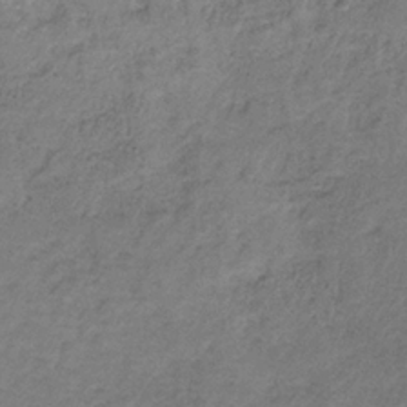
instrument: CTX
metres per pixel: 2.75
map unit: HNb
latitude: -31.8044
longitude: 60.5196
